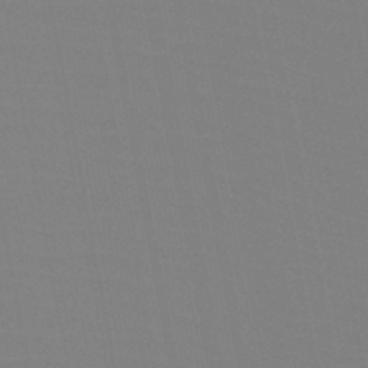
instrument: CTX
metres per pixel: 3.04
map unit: HNb
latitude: -46.6140
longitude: -43.1781
